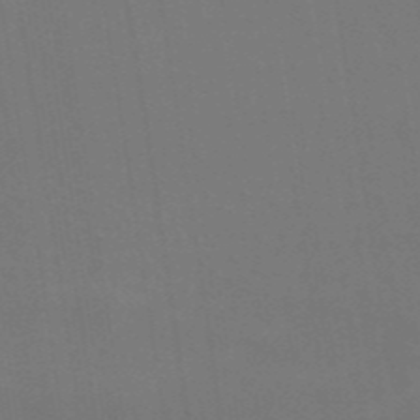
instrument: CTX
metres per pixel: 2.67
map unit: ANa
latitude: 43.8583
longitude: 28.0472
